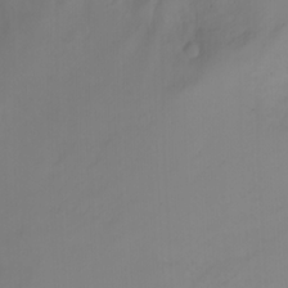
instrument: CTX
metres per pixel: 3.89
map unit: Htu
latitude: 2.9891
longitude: -22.0255
